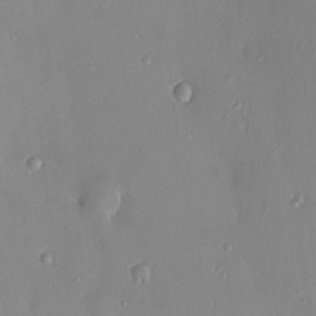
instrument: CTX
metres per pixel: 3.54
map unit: HNhu
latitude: 5.6883
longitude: 1.4455
